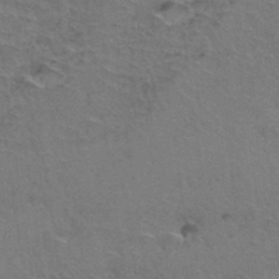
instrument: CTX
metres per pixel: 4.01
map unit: Hto
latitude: 37.3293
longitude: -46.1956
